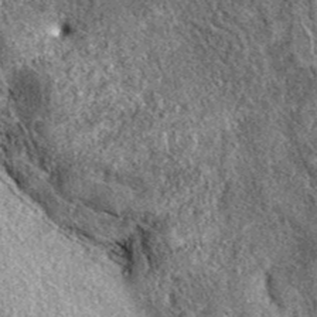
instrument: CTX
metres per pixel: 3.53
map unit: eAb
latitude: 38.8569
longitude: 108.1795
